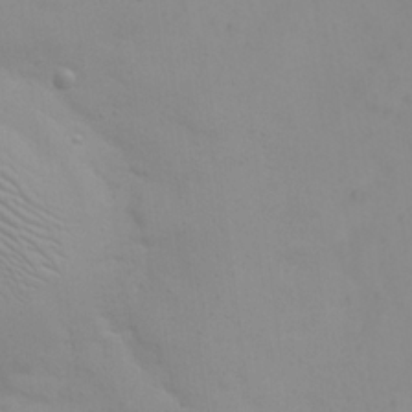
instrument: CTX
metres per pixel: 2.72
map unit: eHh
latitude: 21.9339
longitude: -65.1592
